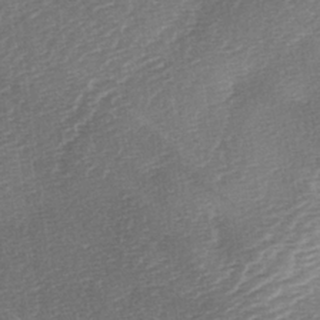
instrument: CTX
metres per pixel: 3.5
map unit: lAa
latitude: -3.0108
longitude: -128.5923
